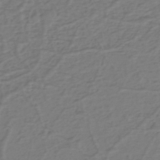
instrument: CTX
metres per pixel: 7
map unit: eHh
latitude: -39.7289
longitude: -27.6694
